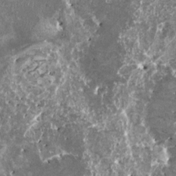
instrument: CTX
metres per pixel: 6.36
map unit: HNhu
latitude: 0.5734
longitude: 5.9556
